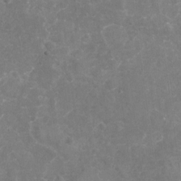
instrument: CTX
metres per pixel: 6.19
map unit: Nhu
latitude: -18.1795
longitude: -57.0269
